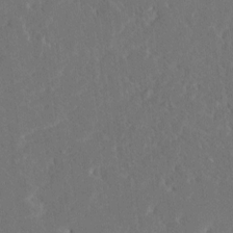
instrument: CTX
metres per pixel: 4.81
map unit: HNhu
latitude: 6.6301
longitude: -5.3293
